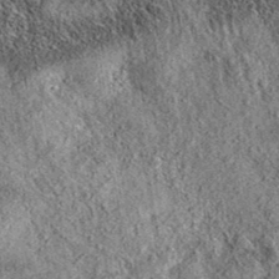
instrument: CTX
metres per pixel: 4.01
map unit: eAb
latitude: 36.5357
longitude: 109.5399
